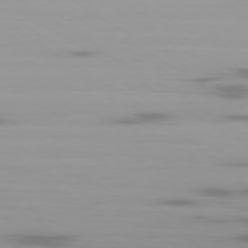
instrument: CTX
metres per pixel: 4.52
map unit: Ap
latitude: -79.6910
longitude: -102.1766
